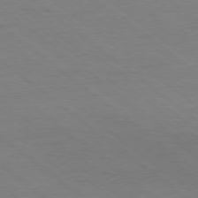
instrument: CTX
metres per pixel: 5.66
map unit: Ap
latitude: -78.8408
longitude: -54.6112
